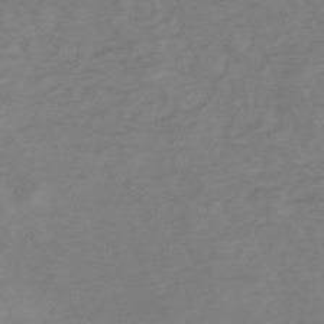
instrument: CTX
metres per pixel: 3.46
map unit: HNhu
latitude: -47.7666
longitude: 28.0472
